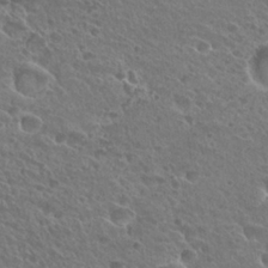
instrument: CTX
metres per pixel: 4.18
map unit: Hto
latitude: 27.4804
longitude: -39.0836
